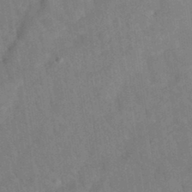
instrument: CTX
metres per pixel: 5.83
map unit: eAb
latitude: 34.6112
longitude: 108.4062
